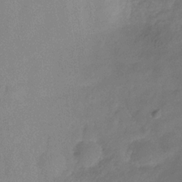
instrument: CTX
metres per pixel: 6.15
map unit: Hve
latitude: -32.2362
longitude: 92.3117
